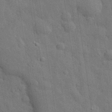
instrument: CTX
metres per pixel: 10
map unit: eHh
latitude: 28.9702
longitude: -75.1214
